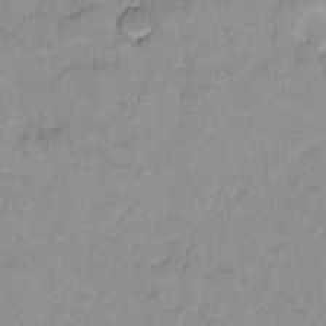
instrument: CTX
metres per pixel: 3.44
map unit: Hto
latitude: 7.7827
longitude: -35.5371
